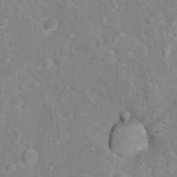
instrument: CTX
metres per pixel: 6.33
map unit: Hto
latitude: 16.8191
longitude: -42.1389
